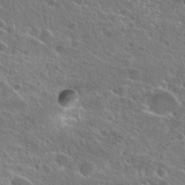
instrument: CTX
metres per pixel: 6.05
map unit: Hto
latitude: 25.5938
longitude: -45.6127
